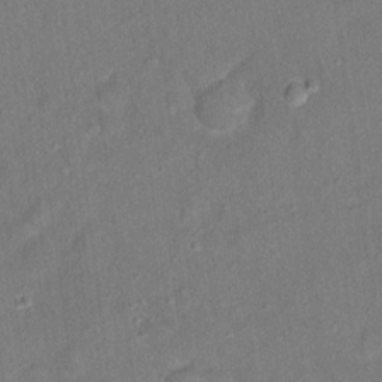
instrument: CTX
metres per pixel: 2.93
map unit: Ht
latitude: 14.4223
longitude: -40.0822
